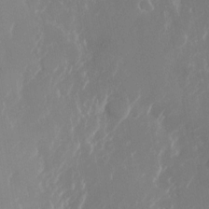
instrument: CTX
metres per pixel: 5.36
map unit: Nhu
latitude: -24.9542
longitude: -72.8569
